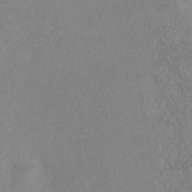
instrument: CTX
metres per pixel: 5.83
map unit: eHh
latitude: -40.9542
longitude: 120.4440
